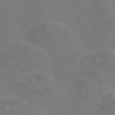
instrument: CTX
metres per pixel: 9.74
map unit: Nve
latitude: -57.9367
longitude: 56.8030
